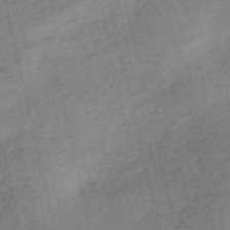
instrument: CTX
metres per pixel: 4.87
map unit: HNb
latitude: -54.9731
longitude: -42.8758
